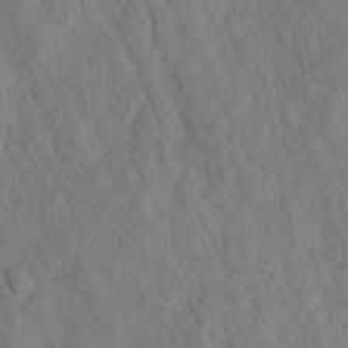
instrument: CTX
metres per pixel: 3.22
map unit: Ave
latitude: 17.2348
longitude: -132.5357
